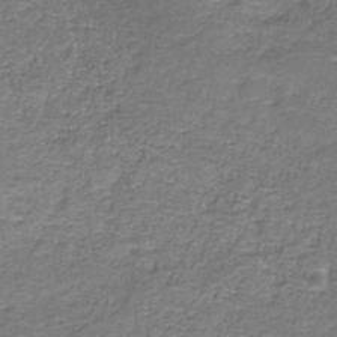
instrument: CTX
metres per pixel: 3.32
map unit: HNb
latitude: -36.9352
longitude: 51.2943
